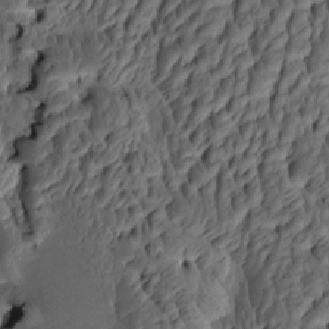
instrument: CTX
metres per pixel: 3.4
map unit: eHh
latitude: -1.3699
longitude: 15.5022
